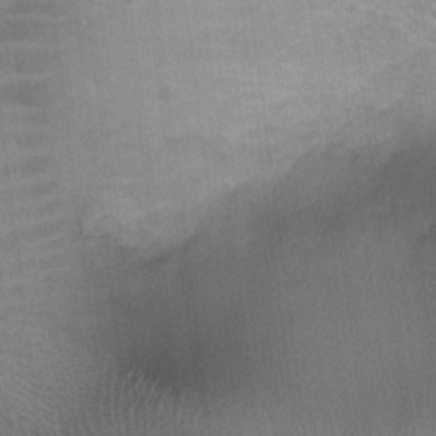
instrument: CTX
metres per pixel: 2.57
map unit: Ht
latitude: -1.6155
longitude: -17.0647
